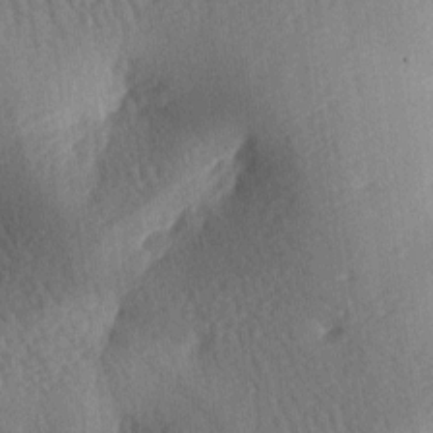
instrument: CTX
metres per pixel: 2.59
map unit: lAa
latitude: -8.0472
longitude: -127.8395
